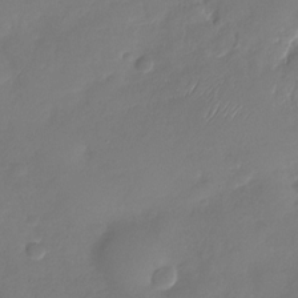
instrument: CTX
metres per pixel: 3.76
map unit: Nhu
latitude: -28.9353
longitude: -61.0836
